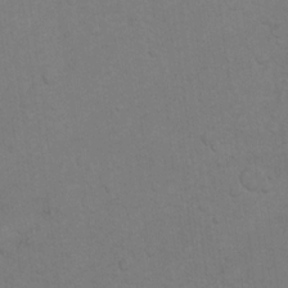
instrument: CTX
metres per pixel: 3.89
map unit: Nhu
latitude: 10.3278
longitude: -25.5938
